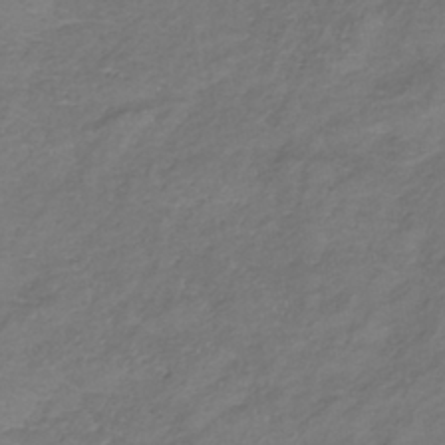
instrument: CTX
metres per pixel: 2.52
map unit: lHb
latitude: -37.6344
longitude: 72.7841
